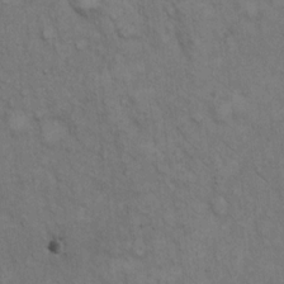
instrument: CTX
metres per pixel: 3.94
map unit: Hto
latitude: 12.5735
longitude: -60.4601
